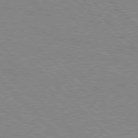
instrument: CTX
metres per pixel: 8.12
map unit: Hpe
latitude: 77.1214
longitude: -153.0459
